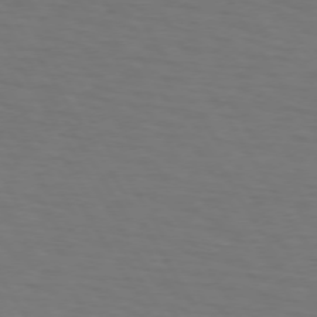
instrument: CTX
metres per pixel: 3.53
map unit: lApd
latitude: 73.0648
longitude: -74.8758
